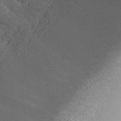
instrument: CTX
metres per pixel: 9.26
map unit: eHh
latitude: -5.9745
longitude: -78.7058
